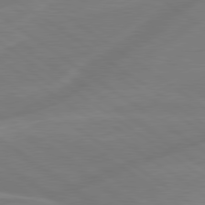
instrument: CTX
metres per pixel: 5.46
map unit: lApd
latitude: 79.5749
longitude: -142.0444
